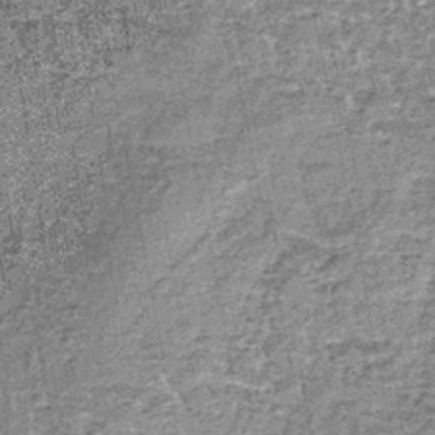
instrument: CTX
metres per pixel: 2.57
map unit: lHb
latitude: -38.0283
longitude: 64.9164
